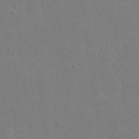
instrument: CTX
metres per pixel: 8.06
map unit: eHh
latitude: 17.6883
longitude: -72.6302
